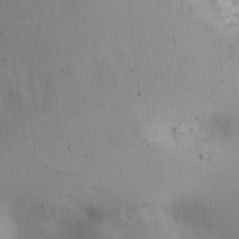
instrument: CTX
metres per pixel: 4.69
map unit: lAa
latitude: 19.7827
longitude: -138.4412
